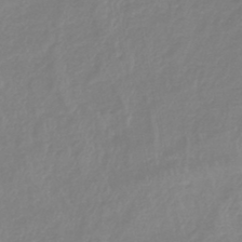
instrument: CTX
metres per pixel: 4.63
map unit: lHb
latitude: -41.8044
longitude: 77.5021
